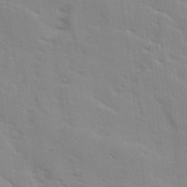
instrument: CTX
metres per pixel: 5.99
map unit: Ave
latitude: 15.2159
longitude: -130.4979
